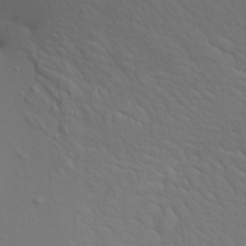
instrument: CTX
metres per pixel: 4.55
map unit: Aa
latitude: 19.5371
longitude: -142.1578
